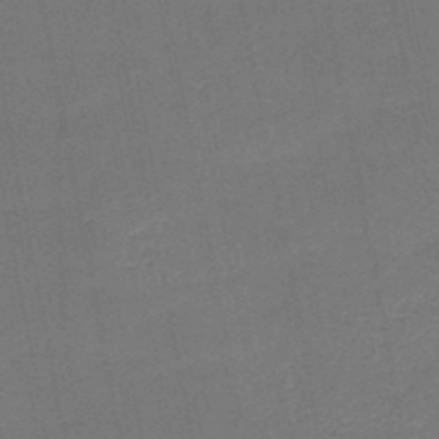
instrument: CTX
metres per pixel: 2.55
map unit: HNb
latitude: -48.5385
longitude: -42.2523
